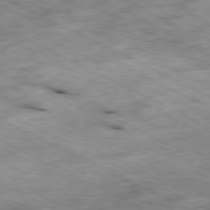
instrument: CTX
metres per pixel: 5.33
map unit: Ap
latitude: -79.9367
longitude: -67.6316
